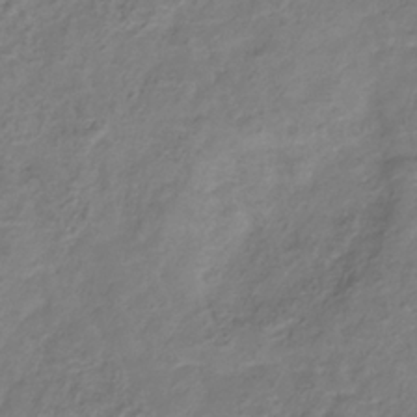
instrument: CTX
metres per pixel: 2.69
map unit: Hve
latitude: -33.6722
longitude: 90.7086
